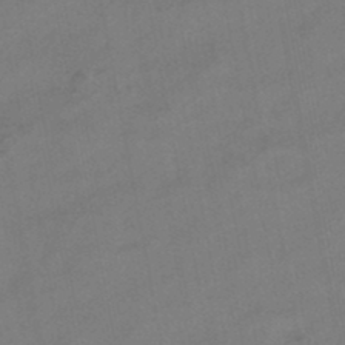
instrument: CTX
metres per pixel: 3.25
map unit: HNhu
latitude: -41.2376
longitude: 103.5021
